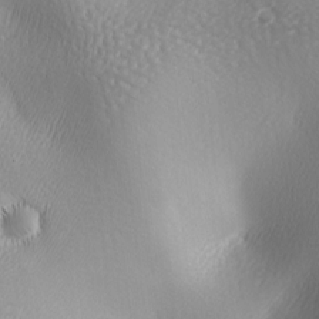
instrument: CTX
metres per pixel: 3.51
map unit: lAa
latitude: -5.7855
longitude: -122.4979
